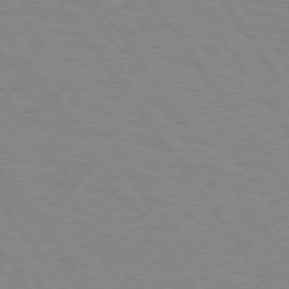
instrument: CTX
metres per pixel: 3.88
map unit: Hpe
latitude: 74.0633
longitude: -137.4427
